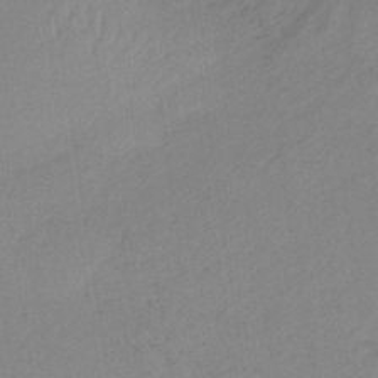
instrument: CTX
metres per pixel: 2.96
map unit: HNb
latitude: -33.6533
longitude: 63.4454
